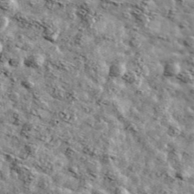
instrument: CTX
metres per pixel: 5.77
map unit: Ave
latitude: 42.7057
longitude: -107.6127
